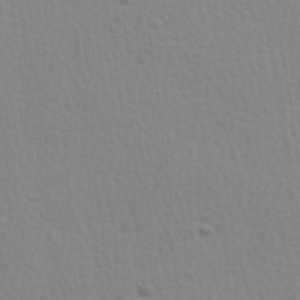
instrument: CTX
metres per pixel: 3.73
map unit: Hve
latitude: 25.7260
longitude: -93.8583
